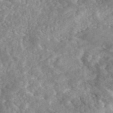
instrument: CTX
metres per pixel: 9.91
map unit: eAb
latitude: 45.4048
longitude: 127.6910
